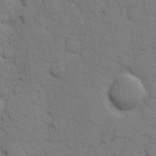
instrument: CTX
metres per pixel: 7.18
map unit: eHh
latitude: 7.5749
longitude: -65.3671
